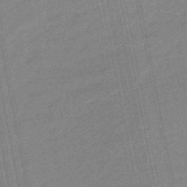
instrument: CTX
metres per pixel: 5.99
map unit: eHb
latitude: -48.1039
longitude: 86.1795
